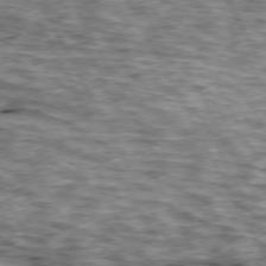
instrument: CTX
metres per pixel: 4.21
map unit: lApd
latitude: 73.8584
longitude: -55.5182
